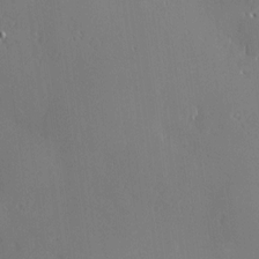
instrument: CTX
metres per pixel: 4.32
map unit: Nve
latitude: -8.0850
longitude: 173.5021
